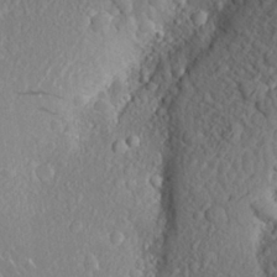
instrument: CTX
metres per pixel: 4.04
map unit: Aa
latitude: 23.8961
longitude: -147.2159
